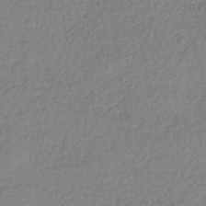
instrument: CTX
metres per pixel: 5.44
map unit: HNhu
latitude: -42.7841
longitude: 98.0283
